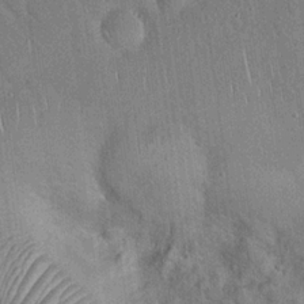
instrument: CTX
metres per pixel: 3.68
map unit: Hto
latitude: 19.3859
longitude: -52.4412
